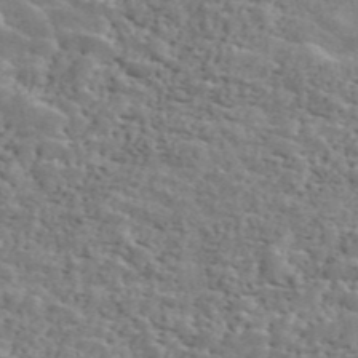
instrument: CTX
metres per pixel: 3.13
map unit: ANa
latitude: 45.6694
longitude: 37.7855
